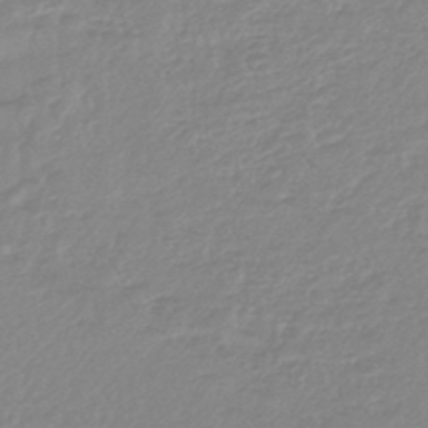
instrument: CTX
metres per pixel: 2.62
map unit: lHb
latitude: -44.2173
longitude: 78.1039
